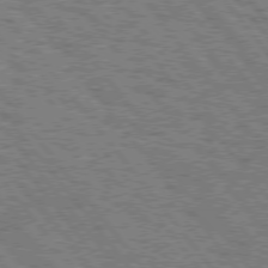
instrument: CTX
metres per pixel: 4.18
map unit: Hpe
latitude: 75.7261
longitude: -149.5182
